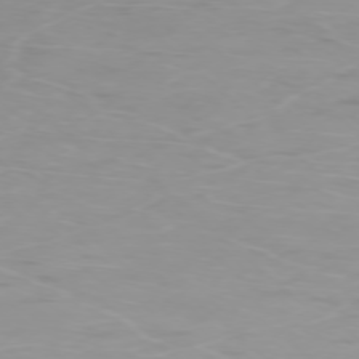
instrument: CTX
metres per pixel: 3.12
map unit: Ap
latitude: -76.8030
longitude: -81.3671
